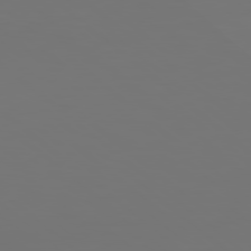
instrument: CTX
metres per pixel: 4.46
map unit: Hpe
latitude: 78.6302
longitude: 177.5588
